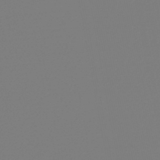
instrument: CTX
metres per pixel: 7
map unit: lHb
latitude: -46.3873
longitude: 75.6533
